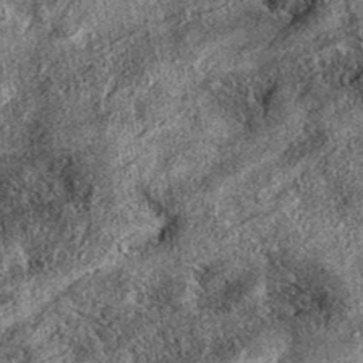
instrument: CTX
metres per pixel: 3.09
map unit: eAb
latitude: 38.0444
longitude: 109.2754
